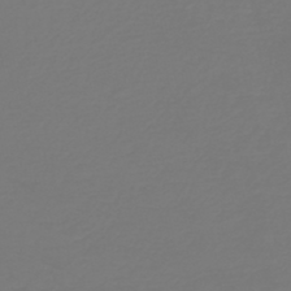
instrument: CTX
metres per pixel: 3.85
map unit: HNb
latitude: -45.7100
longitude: 51.8800
